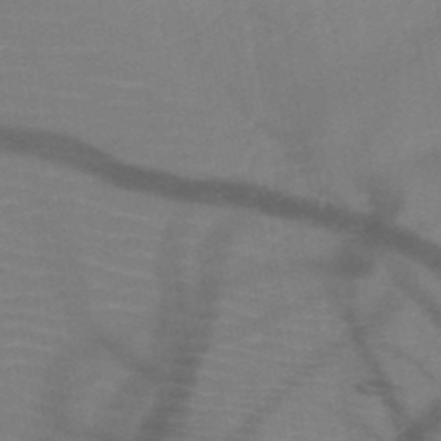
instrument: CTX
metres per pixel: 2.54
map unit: HNb
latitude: -50.0472
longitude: -44.9513
